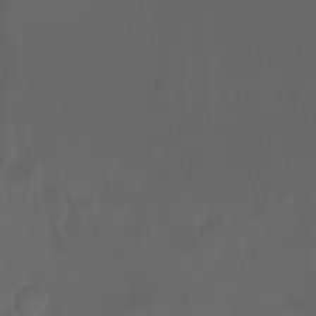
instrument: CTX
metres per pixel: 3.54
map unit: Htu
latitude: -7.1809
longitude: -71.7827
